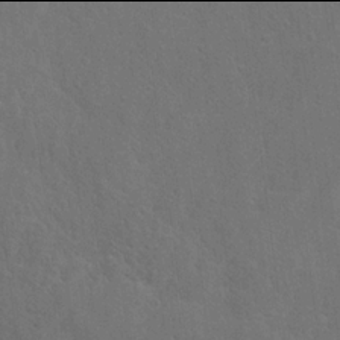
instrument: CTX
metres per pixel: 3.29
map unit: Hto
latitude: 17.9906
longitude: -41.2914
